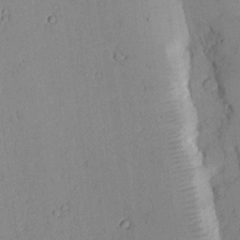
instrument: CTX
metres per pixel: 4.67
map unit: lAvf
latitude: 22.9325
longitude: -109.7827
